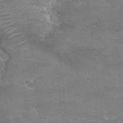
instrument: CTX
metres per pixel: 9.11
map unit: Hto
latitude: 21.5560
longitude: -42.9703
